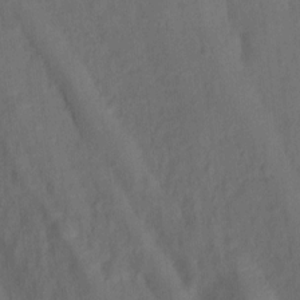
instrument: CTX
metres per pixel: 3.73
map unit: Ht
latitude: 0.3278
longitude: -34.5168
